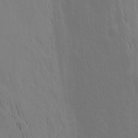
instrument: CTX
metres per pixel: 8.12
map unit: Nhu
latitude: -5.2376
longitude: -151.7638
